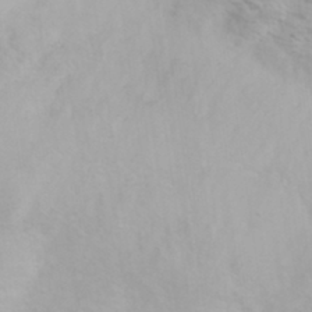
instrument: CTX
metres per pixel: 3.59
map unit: eHh
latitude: 31.8395
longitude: -60.4601
